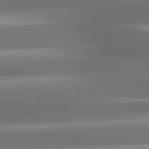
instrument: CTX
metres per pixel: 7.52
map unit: lApd
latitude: 80.7057
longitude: -141.7638
